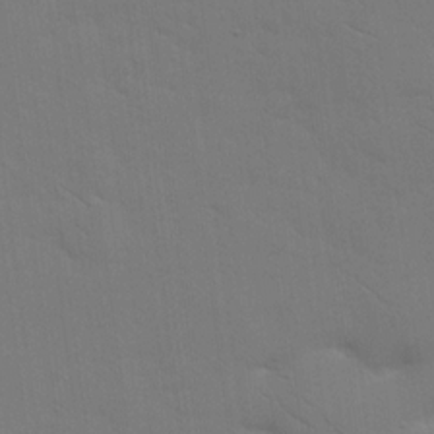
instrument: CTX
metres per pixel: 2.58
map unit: eHh
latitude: 18.4223
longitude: -66.7813
